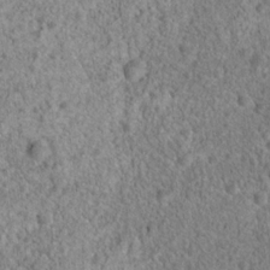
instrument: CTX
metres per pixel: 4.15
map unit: Hto
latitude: 18.7813
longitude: -42.6113
